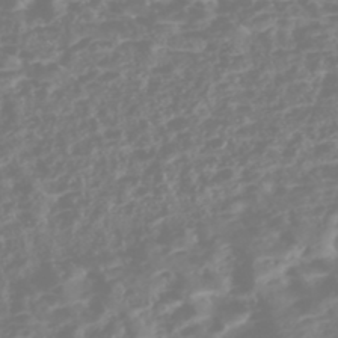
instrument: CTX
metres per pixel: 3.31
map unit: Nhe
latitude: -46.7652
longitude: 152.0283
